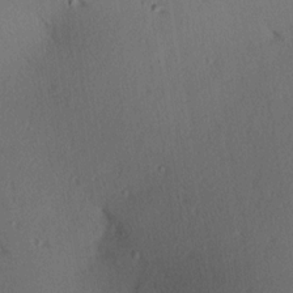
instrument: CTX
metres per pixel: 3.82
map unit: Hve
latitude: 14.1578
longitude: -89.9151
